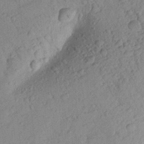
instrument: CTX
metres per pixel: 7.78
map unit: Aa
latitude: 23.5182
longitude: -147.9151
